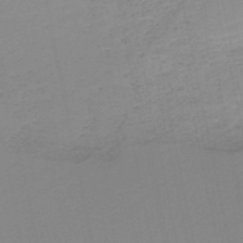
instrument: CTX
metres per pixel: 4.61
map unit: HNb
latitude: -51.3132
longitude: -50.7813
